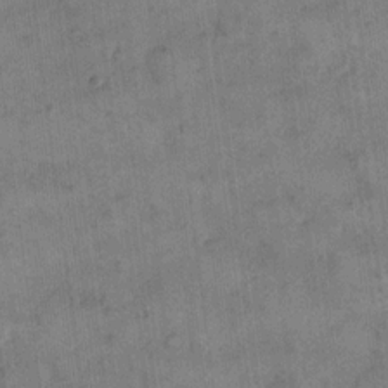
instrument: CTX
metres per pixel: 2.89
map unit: eHh
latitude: 14.2145
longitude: -66.6679
